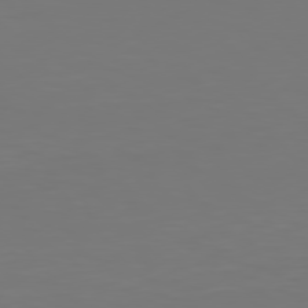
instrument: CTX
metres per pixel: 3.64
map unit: Hpe
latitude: 76.1389
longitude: -133.4238
